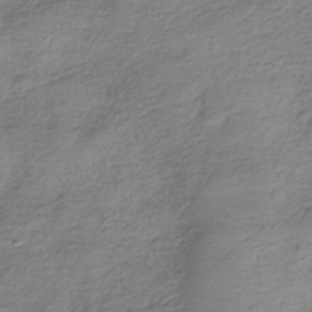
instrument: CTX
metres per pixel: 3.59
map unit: HNhu
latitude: -41.2565
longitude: 99.7477
